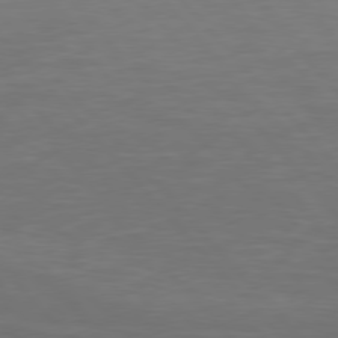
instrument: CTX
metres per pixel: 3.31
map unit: Hpe
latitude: 76.8758
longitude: -163.1215
